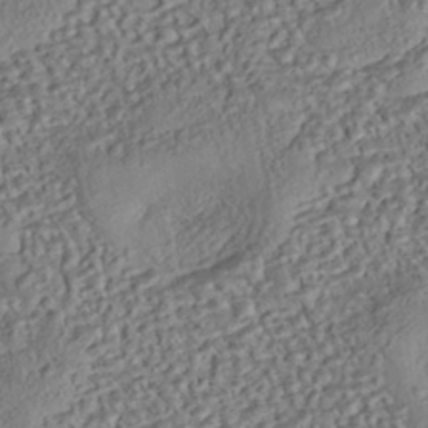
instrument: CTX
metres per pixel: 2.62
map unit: eHh
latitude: -43.2564
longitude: 121.4832
